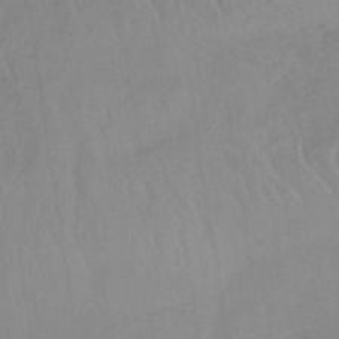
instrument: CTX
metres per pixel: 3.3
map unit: HNb
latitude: -33.5399
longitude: 63.7666
